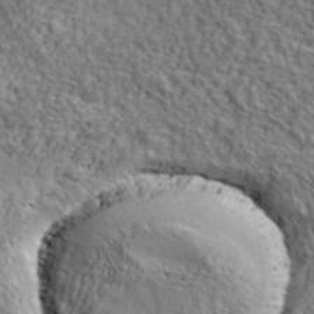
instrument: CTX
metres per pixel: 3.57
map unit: lHvf
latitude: 37.8772
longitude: -88.4034
